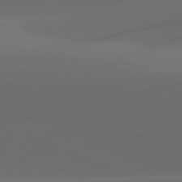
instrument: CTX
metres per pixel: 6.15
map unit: lApd
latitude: 81.1592
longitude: -83.7449
